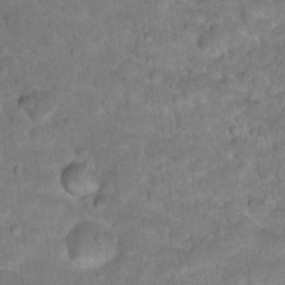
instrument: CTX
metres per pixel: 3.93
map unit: Hto
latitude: 18.6112
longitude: -35.8583
